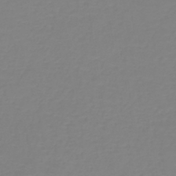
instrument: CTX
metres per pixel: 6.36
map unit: lHb
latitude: -41.5399
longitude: 60.1984
